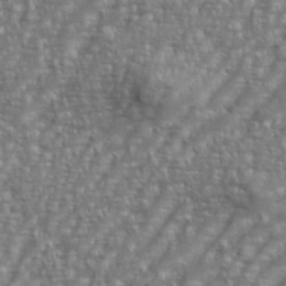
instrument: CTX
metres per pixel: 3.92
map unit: eHh
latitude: 35.7449
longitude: -133.8583
